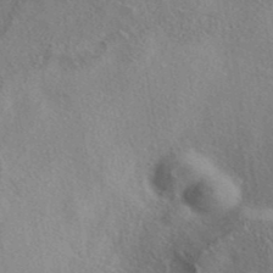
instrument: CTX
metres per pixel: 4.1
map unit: eAb
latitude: 39.6127
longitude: 112.2551
